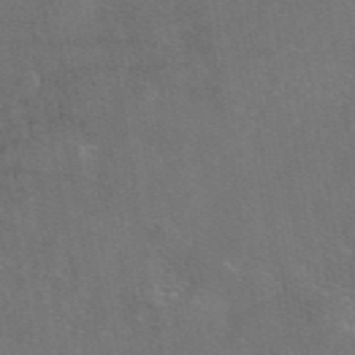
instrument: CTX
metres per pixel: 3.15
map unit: eAb
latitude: 47.2915
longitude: 109.1053
